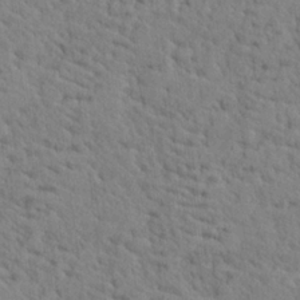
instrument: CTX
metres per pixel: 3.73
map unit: lHvf
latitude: 25.1025
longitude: 143.3698
